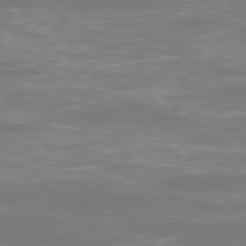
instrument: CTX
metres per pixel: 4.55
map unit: Ap
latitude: -76.6141
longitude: -81.2915
